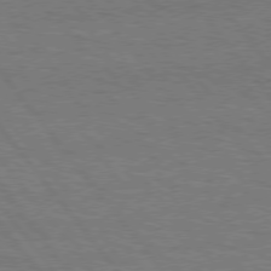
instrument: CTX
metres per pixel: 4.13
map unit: Hpe
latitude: 75.9150
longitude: -136.7058
